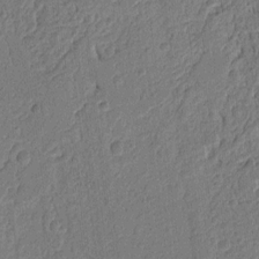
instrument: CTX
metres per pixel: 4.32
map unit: Ht
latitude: 11.7828
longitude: -75.8017
